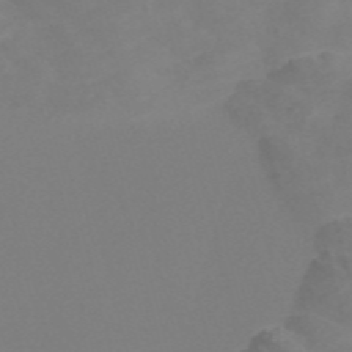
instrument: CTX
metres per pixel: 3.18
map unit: Nve
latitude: -56.8219
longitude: 52.4440
